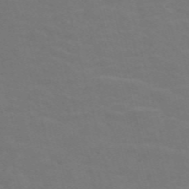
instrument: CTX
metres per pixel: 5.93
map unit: Nve
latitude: -58.2550
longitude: 51.9367
